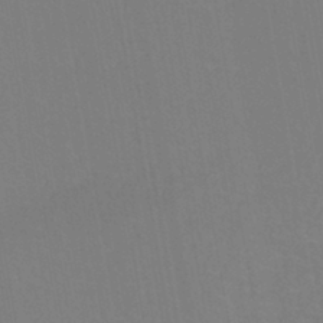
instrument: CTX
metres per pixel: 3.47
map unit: eHh
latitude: -43.1998
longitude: -31.8773
